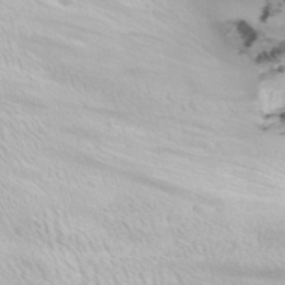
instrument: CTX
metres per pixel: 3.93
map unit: Nhu
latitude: -9.8044
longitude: -69.2915
